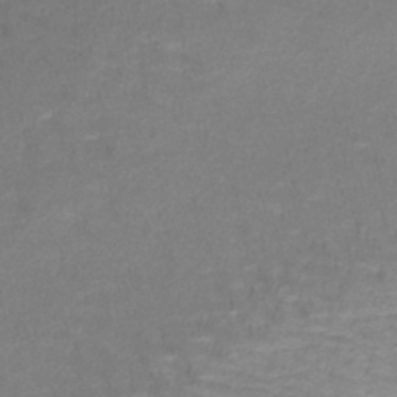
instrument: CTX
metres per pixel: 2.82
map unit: lHb
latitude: -41.7100
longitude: 59.0675
